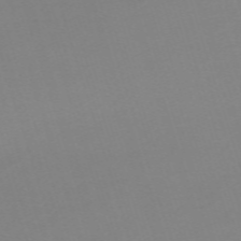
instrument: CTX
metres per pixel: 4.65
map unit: eHh
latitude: -62.4440
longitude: 49.2754
